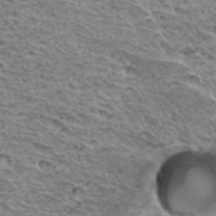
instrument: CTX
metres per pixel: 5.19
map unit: Hto
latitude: 33.3293
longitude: -40.1577
